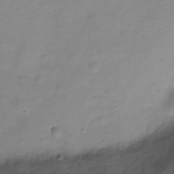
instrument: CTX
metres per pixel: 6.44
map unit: Nve
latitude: -22.1039
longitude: 105.9556
